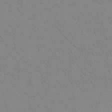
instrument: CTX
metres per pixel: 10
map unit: lAvf
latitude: 9.1214
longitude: 168.4062
